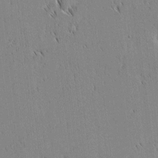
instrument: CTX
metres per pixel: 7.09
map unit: lAvf
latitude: 1.9339
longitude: -107.1781
